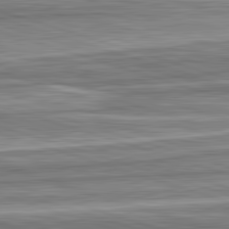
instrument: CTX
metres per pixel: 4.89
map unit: lApd
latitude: 82.8569
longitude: 167.5210
